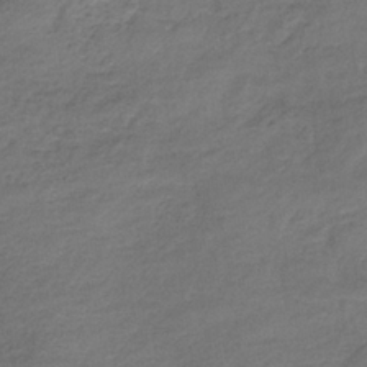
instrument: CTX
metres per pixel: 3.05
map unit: lHb
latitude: -35.4265
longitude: 62.2739
